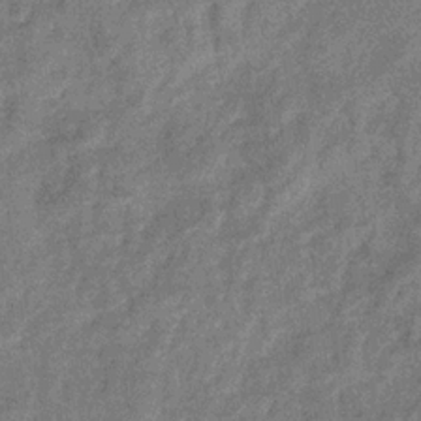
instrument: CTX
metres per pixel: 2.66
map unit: eHb
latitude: -31.7666
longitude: 74.5196
